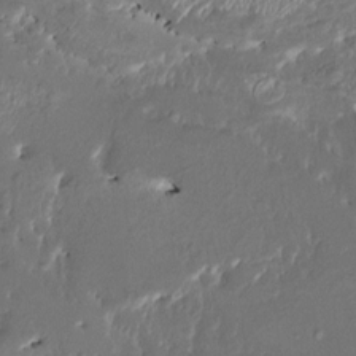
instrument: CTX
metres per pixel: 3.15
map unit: HNhu
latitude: 4.6679
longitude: 8.3684
